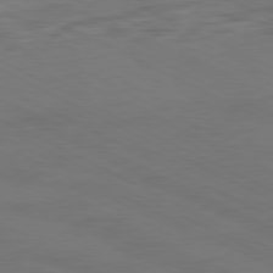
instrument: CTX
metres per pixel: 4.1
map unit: Ap
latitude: -81.7100
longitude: -71.9906
